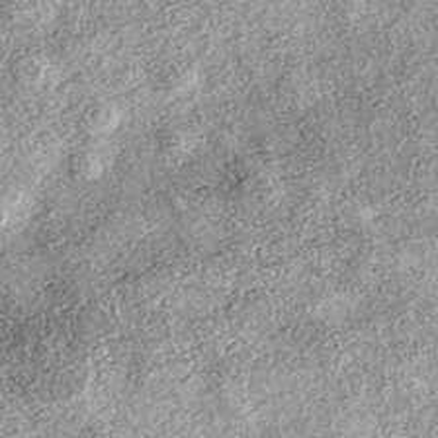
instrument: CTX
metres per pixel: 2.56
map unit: eAb
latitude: 37.8583
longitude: 106.8219
